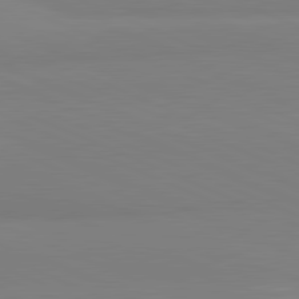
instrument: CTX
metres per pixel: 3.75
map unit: lApd
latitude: 81.8583
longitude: 177.9745
